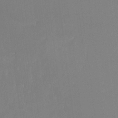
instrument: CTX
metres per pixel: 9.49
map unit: Ht
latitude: -14.7464
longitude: -48.7057
